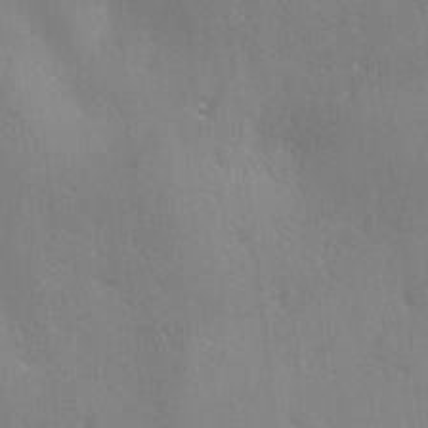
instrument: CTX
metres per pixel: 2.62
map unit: Ave
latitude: 2.5734
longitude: -111.9906
